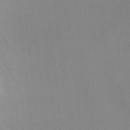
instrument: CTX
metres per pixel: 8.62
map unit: Ave
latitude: -6.9352
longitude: -121.0270
